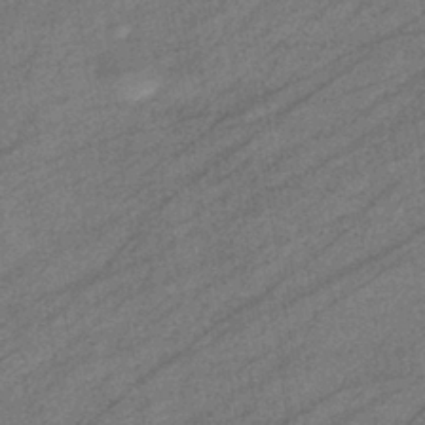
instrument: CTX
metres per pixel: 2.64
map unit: eHb
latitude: -40.0283
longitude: 82.0661
